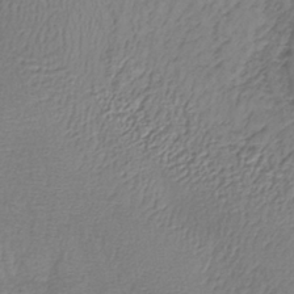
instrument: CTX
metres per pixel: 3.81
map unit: lHb
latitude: -37.8611
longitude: 58.7085
